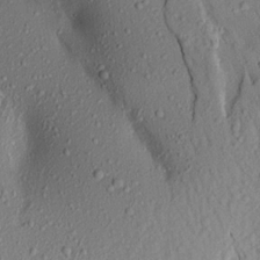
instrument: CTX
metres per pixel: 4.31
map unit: Aa
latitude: 17.3860
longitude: -148.4790
